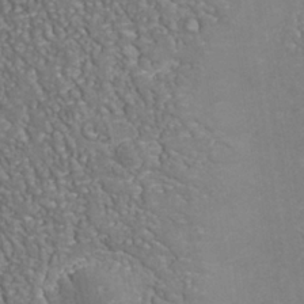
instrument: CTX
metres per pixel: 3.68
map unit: Nhu
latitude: -37.7855
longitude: -80.4790
